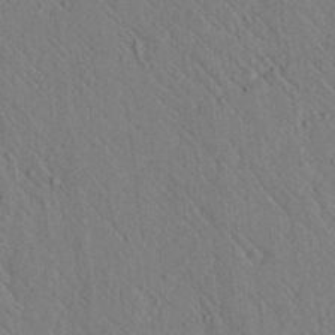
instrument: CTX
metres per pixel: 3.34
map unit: lAvf
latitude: 7.4426
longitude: 160.1228
